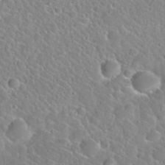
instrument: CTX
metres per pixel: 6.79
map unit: Nhu
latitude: 30.8191
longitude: -51.2914
